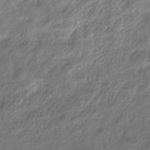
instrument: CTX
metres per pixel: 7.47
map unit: eHb
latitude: -38.7274
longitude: 80.4818
